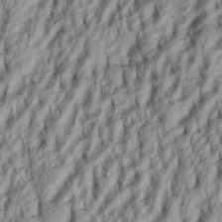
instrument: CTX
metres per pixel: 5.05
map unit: eHh
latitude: 34.5356
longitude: -137.3671
